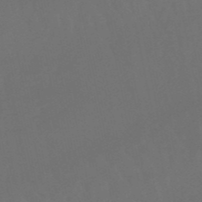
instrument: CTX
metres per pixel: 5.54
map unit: lHb
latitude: -50.5574
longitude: 80.9164
